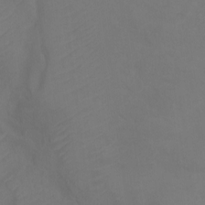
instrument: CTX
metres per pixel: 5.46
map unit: Ht
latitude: 1.8205
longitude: -34.4034
